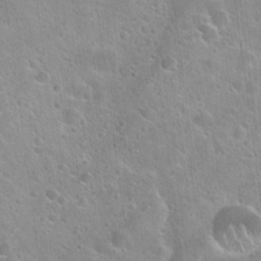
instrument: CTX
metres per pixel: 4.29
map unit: Hto
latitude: 21.5938
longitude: -53.7639
